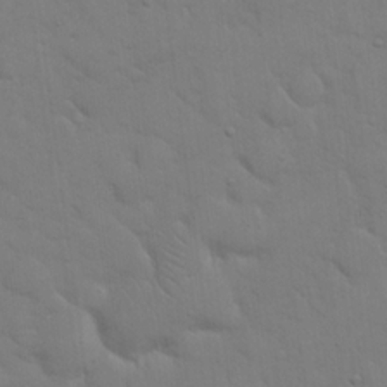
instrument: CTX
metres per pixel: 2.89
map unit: eHh
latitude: 19.1781
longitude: -63.0837
